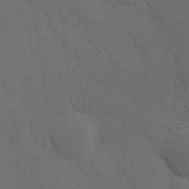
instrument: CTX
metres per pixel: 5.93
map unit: Hve
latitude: 19.4993
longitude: 150.6707
